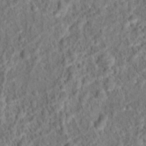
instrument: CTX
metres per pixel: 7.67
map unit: Hto
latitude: 15.9151
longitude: -41.3859
